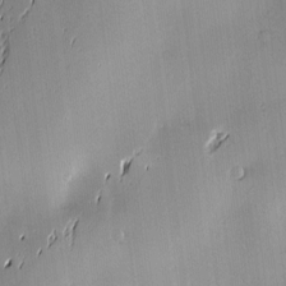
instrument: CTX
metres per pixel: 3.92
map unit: Hve
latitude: -9.9367
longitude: 174.2928
